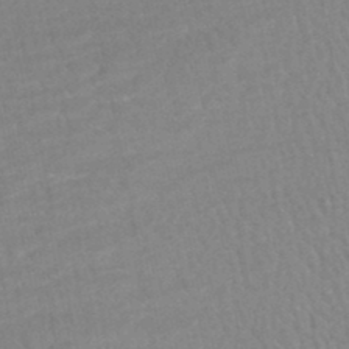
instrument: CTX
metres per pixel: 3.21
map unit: HNhu
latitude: -47.5399
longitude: 103.0675
